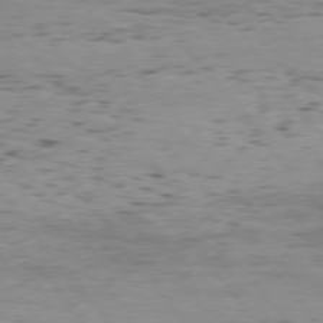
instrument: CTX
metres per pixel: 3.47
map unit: Hpe
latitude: 75.4615
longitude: -143.7828
